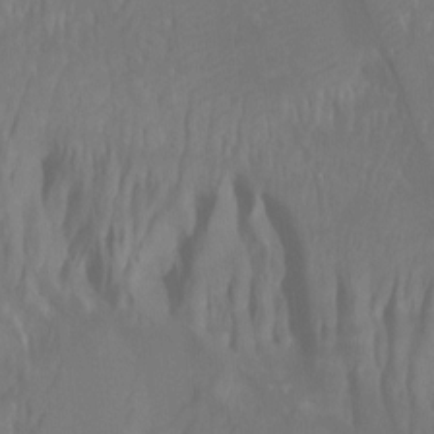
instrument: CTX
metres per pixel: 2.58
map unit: Htu
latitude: -7.6344
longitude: -47.9717
